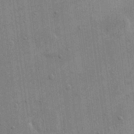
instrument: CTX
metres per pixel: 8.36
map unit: eHh
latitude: 14.5168
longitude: -68.9892
